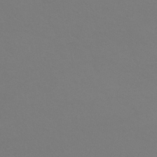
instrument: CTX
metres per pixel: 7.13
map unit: HNhu
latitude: -42.1983
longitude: 93.8989
